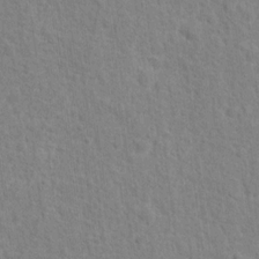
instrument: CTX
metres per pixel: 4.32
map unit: Hto
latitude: 13.1025
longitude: -38.0444
